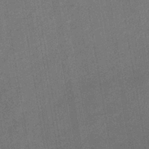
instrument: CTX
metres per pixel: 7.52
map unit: lHb
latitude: -37.9556
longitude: 74.0094
